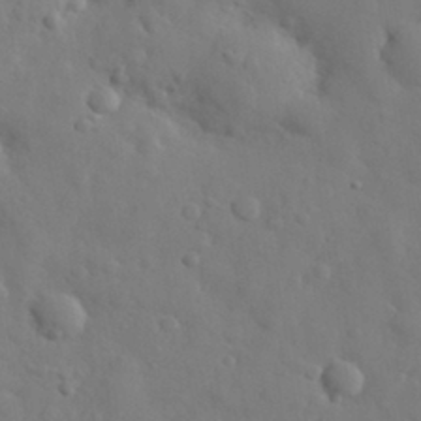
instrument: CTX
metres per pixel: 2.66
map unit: eHh
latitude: 30.1200
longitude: -73.1593
